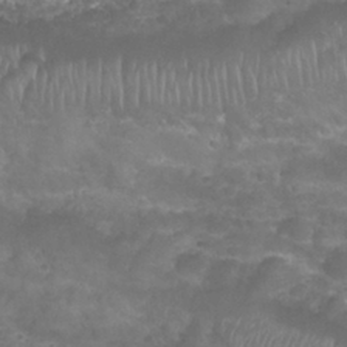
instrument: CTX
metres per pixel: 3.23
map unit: Nhu
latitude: 27.8772
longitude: -54.7057
